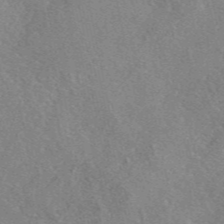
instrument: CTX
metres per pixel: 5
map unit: eAb
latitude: 47.0081
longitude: 108.1417
